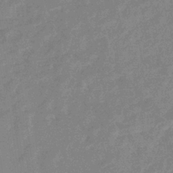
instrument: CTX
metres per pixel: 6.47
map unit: eHb
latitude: -36.2550
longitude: 76.6518
